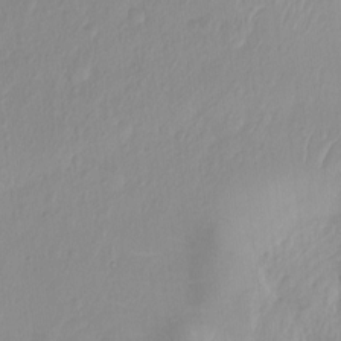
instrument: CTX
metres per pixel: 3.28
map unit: Hto
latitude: -8.3495
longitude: -45.0458
